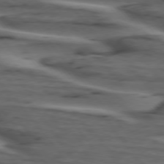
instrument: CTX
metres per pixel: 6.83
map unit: lApd
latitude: 75.1781
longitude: -71.2159
